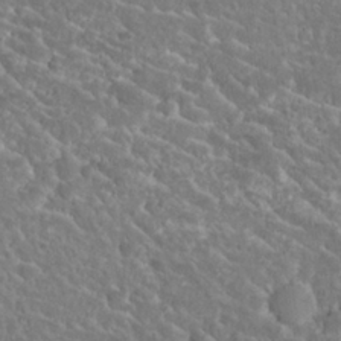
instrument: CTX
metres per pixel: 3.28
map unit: Hto
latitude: 25.1592
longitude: -50.9702
